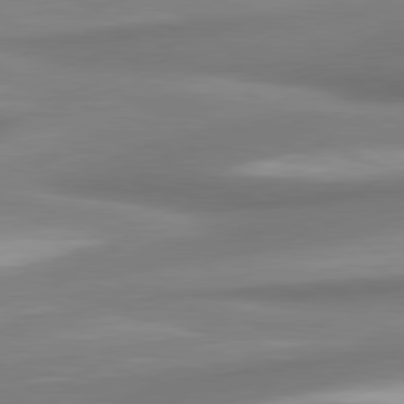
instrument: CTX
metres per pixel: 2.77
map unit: lApd
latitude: 80.2333
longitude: 178.3495
